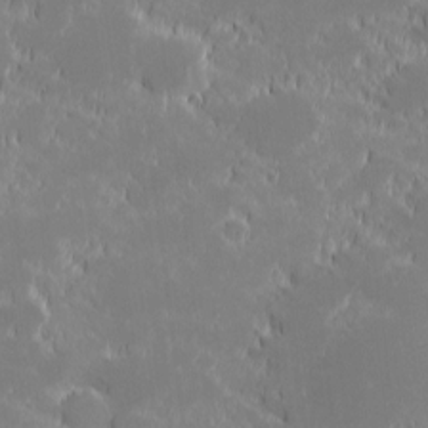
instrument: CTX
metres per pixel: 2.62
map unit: eHh
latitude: -1.2754
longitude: -84.1200
